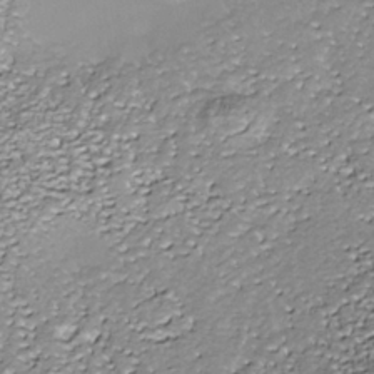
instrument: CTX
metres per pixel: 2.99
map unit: Nhe
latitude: -36.4629
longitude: -87.2726
